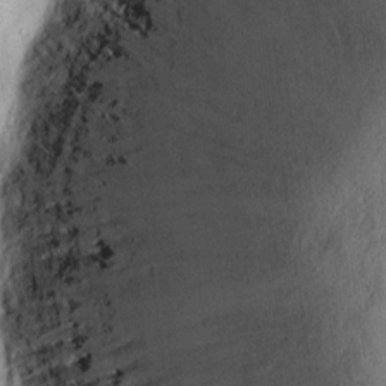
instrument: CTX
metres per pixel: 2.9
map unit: eHh
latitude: 13.4804
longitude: -71.7827
